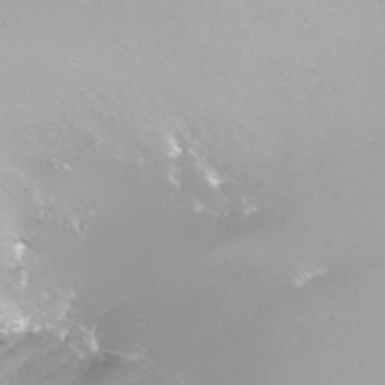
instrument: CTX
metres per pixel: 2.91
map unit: Nhu
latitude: -8.1039
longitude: -93.0836
